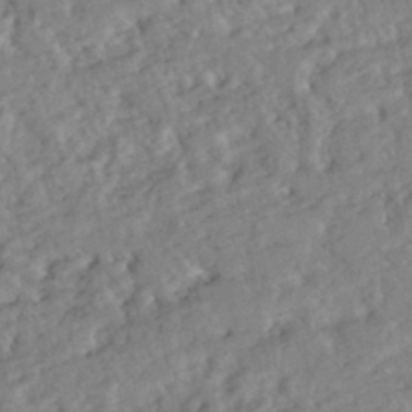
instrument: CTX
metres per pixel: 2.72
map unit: HNhu
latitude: -44.7841
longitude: 100.1605
